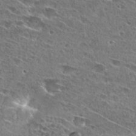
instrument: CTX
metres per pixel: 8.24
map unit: Hto
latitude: 27.1781
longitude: -43.9906
